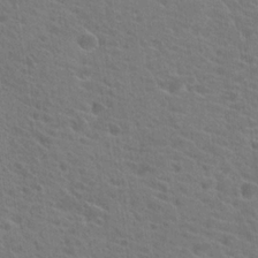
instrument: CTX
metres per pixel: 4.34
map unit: Hto
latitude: 22.4790
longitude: -39.8394
